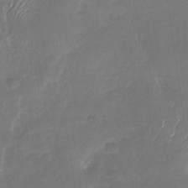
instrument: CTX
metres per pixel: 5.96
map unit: Nhu
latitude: -29.3321
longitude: -62.6302
